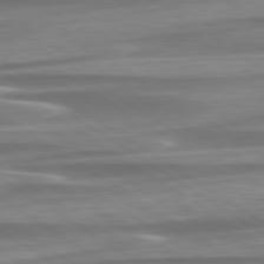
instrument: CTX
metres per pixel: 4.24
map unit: lApd
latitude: 79.4616
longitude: -114.2900
